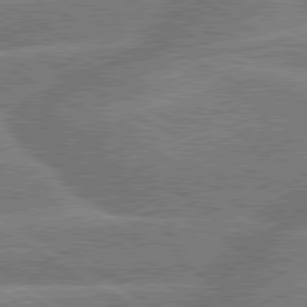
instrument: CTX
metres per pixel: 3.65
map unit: lApd
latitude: 79.7828
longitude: -134.1389
